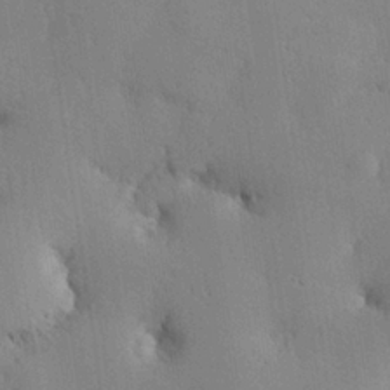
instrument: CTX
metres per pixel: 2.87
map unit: Hve
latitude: 26.8002
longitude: -91.9906
